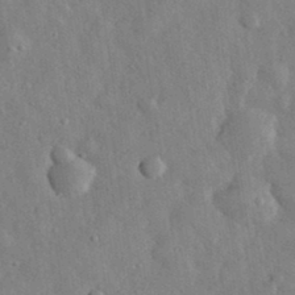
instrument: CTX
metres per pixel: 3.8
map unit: eHh
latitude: 32.8380
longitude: -77.8205
